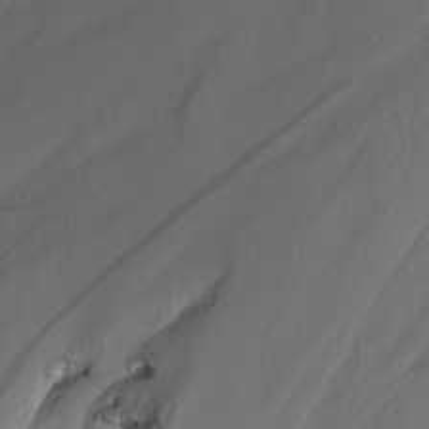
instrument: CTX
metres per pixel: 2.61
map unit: Nhu
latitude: -3.9556
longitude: -93.5182
